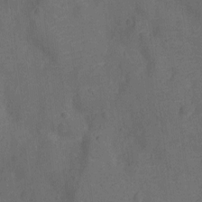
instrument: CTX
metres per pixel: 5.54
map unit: Ht
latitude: -12.3306
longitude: -24.4223
